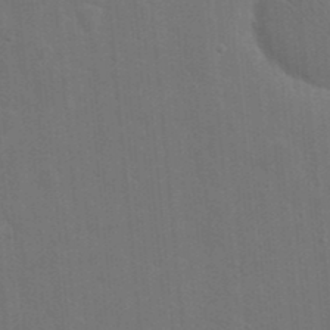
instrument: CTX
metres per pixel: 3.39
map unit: eHh
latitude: 19.8583
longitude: -64.1389
